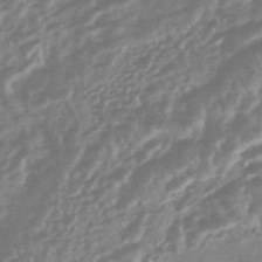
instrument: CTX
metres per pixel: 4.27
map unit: HNhu
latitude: -45.5966
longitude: 92.5385
